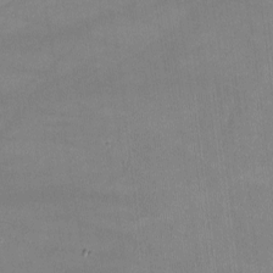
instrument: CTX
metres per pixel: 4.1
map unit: lHvf
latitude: -10.9164
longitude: -101.5749
